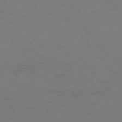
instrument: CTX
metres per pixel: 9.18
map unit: Ap
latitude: -75.8234
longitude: -69.4427
